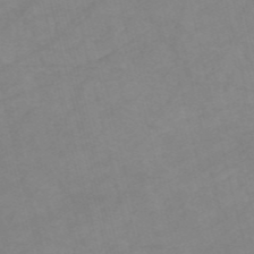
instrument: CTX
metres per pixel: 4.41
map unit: HNb
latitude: -54.5385
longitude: -49.6883
